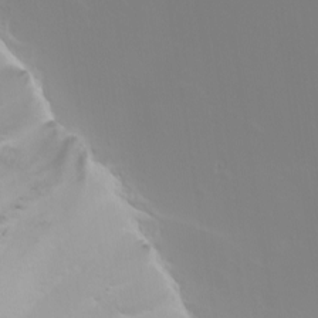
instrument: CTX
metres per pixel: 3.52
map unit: Nhu
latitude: -5.8989
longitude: -68.3845
